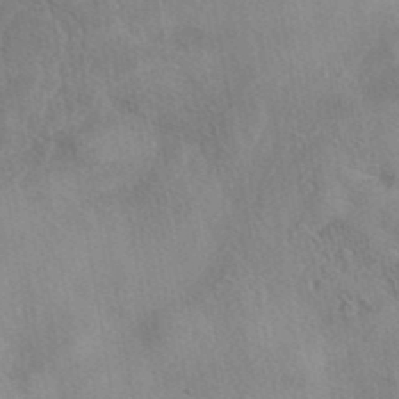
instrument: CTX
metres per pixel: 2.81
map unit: eAb
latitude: 40.3656
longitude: 108.7274
